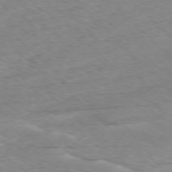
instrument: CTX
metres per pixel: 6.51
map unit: Ap
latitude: -77.7289
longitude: -64.8002
